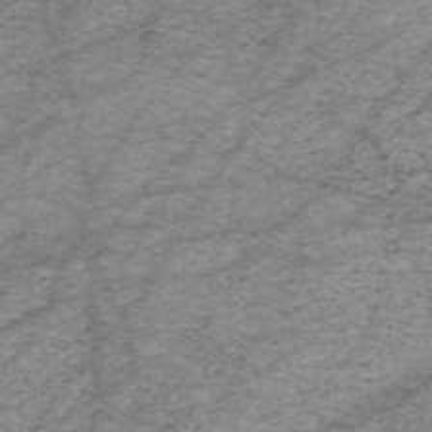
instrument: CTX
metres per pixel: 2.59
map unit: HNhu
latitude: -47.1053
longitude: 28.3684
